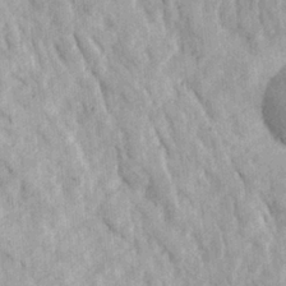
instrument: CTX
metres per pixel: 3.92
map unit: Ave
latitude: 23.1214
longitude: -134.1389
